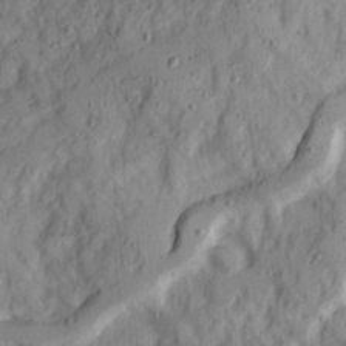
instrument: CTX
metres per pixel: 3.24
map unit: Ave
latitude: 22.2333
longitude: -131.4616
